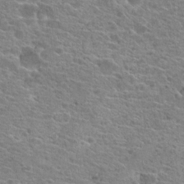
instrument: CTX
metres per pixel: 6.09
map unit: Hto
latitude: 21.0459
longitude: -41.9528
